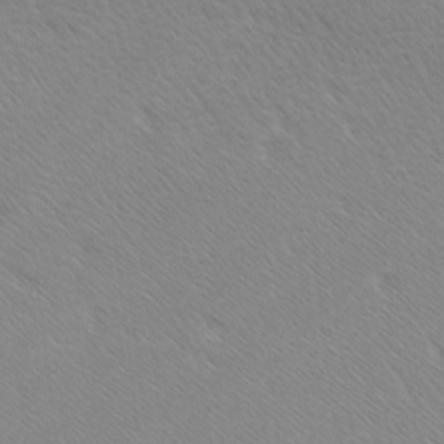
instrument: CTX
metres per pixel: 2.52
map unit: lAa
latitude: -10.8597
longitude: -125.7260
